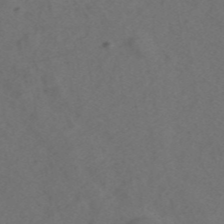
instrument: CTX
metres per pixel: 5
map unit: ANa
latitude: 43.8017
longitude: 27.1620
